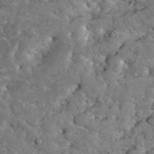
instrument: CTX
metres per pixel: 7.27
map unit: eHh
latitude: 34.2144
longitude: -65.6127
